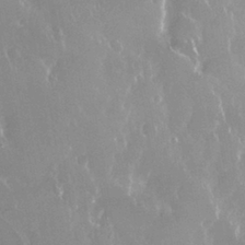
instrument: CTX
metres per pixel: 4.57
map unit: Nhu
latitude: 28.0633
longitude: -63.2537
